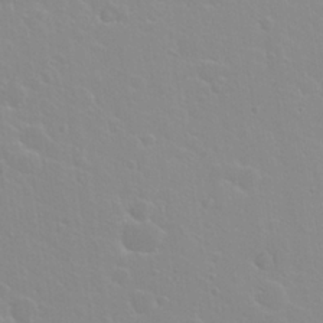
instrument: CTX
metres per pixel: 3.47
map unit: Hto
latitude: 20.9136
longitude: -33.8961
